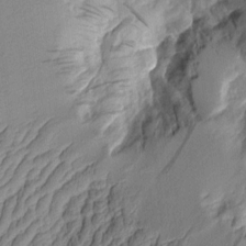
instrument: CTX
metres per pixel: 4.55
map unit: Aa
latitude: 7.8961
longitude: -128.5168
